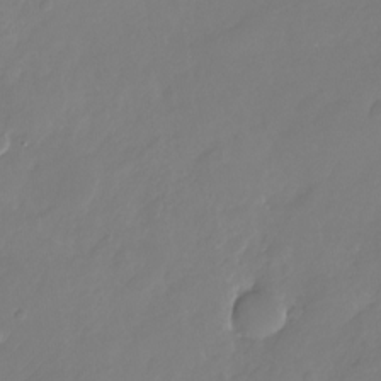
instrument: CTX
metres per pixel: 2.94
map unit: Nhu
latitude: -27.0486
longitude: -70.9702
